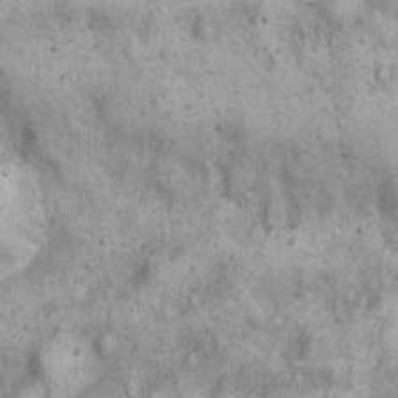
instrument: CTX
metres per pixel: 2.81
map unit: Nhu
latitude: 22.3845
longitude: -68.0444
